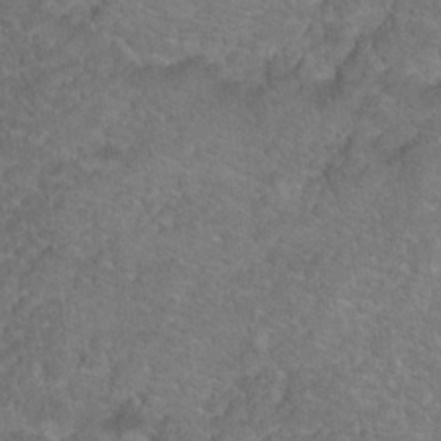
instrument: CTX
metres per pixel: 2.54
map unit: Hto
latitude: 19.1592
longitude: -38.7813
